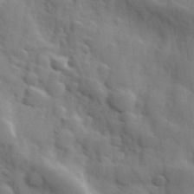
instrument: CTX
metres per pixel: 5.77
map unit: Hve
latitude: 31.4049
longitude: 150.8597
